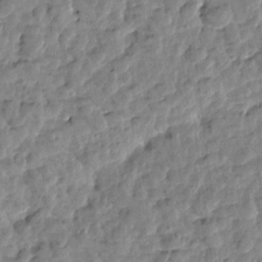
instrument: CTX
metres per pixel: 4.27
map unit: Htu
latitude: 1.7449
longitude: -179.3104
